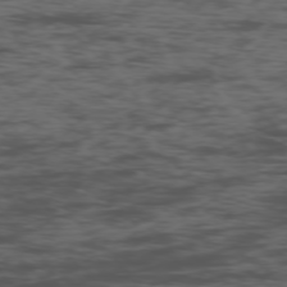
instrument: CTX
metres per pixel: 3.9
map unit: Ap
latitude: -76.4629
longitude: -82.7435
